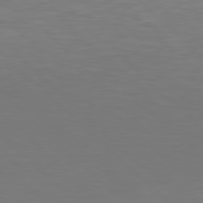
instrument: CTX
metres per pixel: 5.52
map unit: Hpe
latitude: 77.7449
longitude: -175.7450
